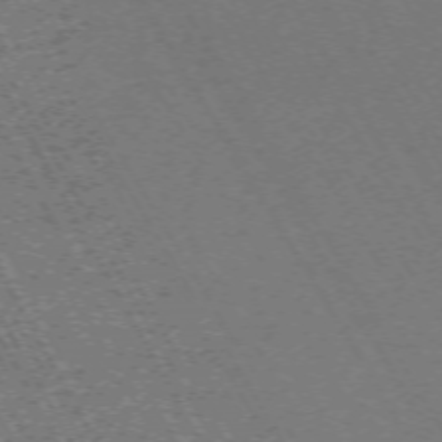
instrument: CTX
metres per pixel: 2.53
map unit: Hpe
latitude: -71.5966
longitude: 11.3321
